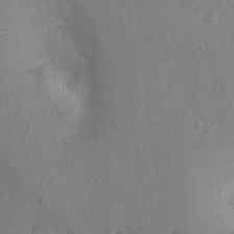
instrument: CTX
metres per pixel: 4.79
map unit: Nhu
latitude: 0.9702
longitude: -16.7435
